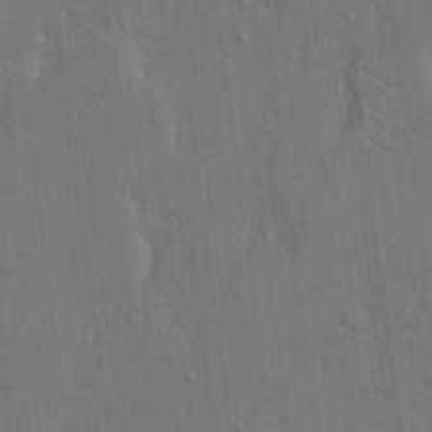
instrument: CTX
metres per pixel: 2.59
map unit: eHh
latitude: 15.5560
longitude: -68.9703
